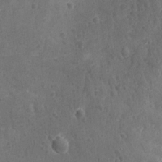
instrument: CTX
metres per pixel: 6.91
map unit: lAvf
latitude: -9.4832
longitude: -120.4412
